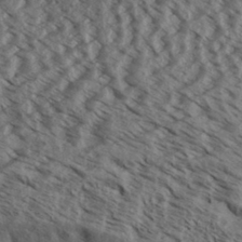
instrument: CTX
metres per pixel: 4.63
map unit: Aa
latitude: 31.9528
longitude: -138.4223
